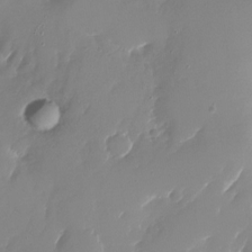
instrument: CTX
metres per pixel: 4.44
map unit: Nhu
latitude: -27.5399
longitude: -75.9339
